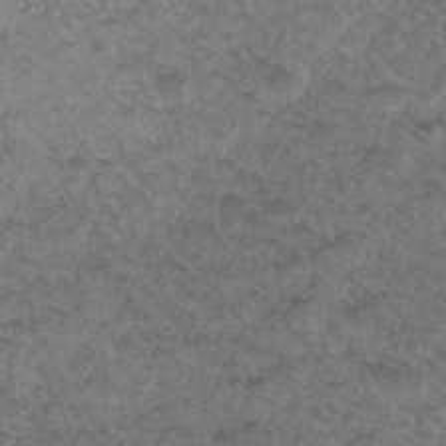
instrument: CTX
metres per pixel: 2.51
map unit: Hto
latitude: 32.8002
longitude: -49.3482
